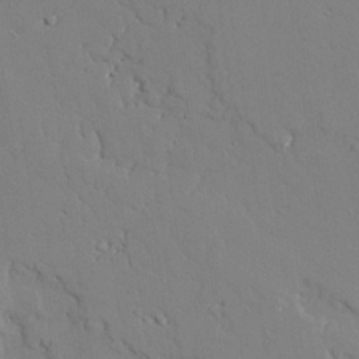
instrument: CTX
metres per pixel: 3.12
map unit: lAvf
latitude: 25.5560
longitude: -110.8191
